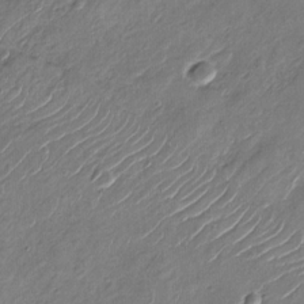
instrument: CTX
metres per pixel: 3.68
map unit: Nhu
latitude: -28.3873
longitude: -73.7261
